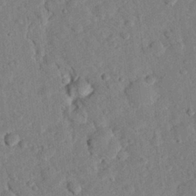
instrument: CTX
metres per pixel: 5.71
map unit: eHh
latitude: 26.0633
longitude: -81.3859
